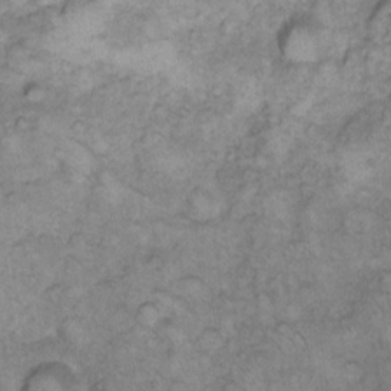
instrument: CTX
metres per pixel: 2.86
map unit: eHh
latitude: 13.3293
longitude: -64.1389
